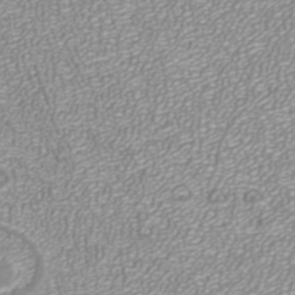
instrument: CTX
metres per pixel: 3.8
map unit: ANa
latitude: 40.5356
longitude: 24.9353
